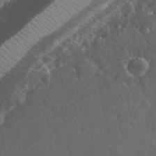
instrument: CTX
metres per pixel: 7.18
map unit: eHh
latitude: 33.6316
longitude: -62.5735
